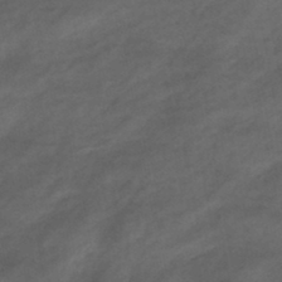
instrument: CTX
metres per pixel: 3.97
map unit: eHb
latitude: -43.4454
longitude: 85.6721
